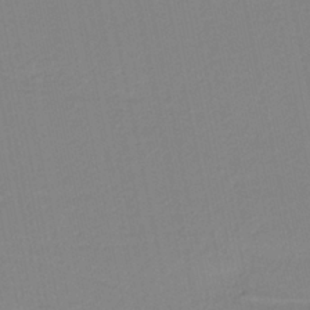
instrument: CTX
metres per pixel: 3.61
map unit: HNb
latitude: -37.4643
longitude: 56.5951
